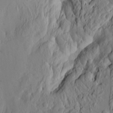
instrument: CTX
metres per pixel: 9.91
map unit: HNhu
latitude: 11.0081
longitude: 23.9367
